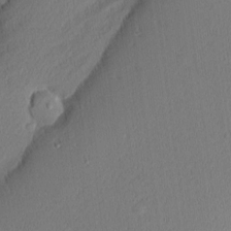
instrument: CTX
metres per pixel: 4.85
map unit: Nhu
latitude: 1.6694
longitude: -77.4426
